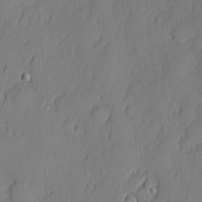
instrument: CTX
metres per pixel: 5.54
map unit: eHh
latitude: 5.2537
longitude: -76.3656
